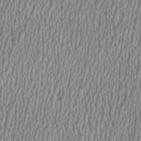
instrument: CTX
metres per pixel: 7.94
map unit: HNhu
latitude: -1.2943
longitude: -0.4412
